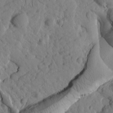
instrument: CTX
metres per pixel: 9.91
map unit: Htu
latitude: 1.5938
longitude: 176.8597
